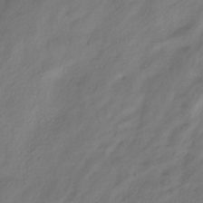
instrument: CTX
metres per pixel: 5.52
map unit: HNhu
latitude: -39.4077
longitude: 102.5763
